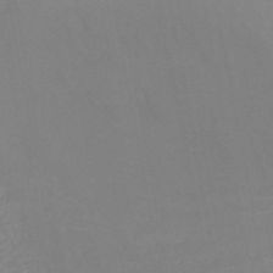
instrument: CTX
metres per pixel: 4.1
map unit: HNb
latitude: -51.5777
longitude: -50.1011
